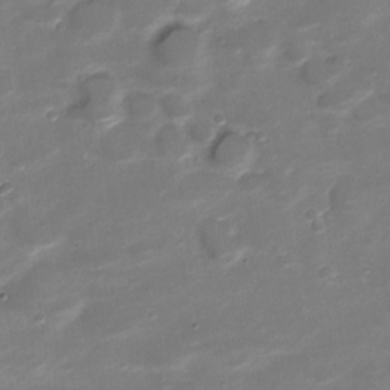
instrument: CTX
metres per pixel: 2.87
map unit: Nve
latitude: -20.6518
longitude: 104.7463
